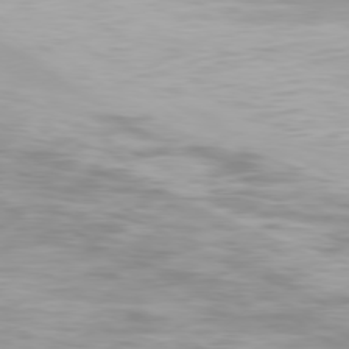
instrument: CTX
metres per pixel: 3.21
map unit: Ap
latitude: -79.2565
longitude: -93.6127
